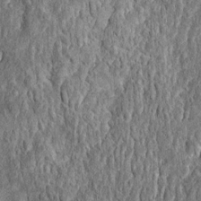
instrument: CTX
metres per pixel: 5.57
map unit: Htu
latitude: -1.6533
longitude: 149.1431
